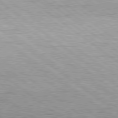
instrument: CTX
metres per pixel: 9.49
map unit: Hpe
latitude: 79.0648
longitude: -154.5357
